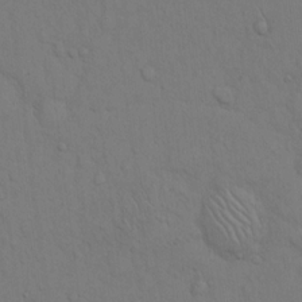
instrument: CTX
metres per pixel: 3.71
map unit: Hto
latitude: 13.1592
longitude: -56.8757
